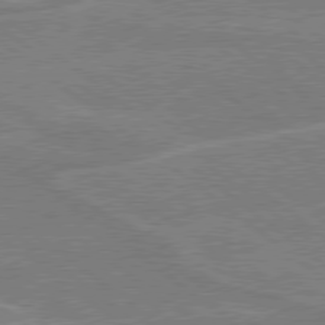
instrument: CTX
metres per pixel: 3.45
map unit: Hpe
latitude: 78.4790
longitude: -129.6883
